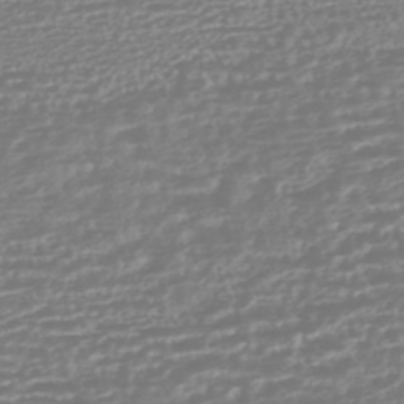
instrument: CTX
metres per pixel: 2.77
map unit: HNhu
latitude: -45.3132
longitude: 100.8408
